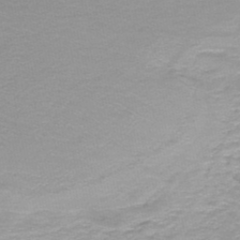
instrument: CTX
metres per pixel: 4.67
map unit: HNb
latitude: -46.6329
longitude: 52.0661
